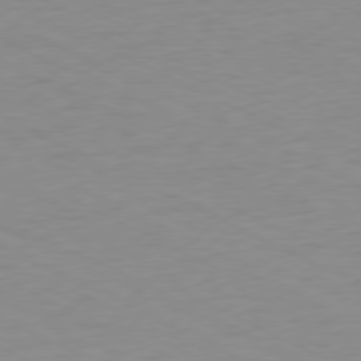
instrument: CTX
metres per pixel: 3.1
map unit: Ap
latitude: -78.2550
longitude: -73.1026
